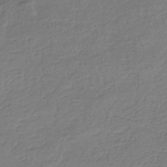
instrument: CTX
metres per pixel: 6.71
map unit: HNhu
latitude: -42.5006
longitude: 99.4076
